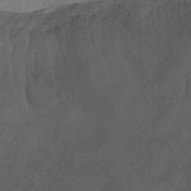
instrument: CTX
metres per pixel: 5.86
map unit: Ht
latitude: -1.4077
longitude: -19.0080
